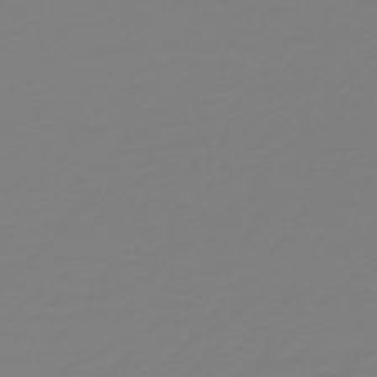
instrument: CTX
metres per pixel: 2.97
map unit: HNb
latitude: -49.1054
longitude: -50.5923
